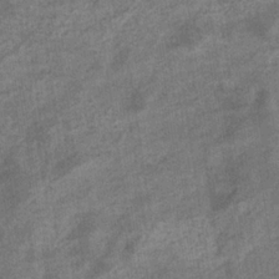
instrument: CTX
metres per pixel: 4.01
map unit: eHb
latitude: -35.0486
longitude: 77.7667
